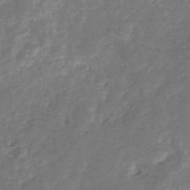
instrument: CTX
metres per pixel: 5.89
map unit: eHb
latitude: -34.4062
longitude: 75.4266
